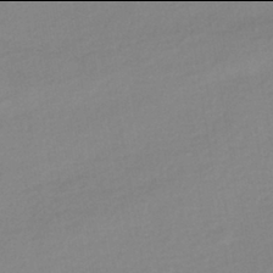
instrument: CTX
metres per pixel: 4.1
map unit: HNhu
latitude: -42.0094
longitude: 95.6910
